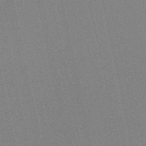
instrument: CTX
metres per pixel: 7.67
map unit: HNb
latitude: -52.7841
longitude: -47.6505
